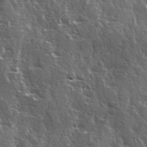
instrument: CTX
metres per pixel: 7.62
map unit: Ave
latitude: 15.2726
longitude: -132.1956
